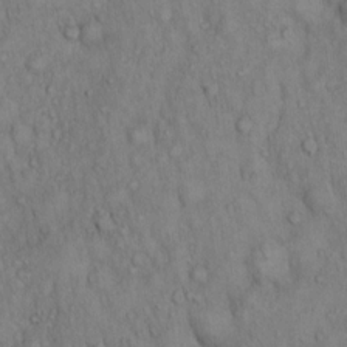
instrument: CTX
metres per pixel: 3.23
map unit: Hto
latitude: 13.4804
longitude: -58.0633
